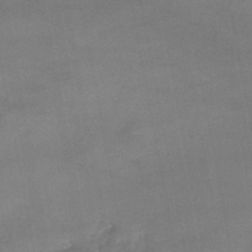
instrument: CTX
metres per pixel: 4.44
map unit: Nhe
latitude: -47.8422
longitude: -170.5546
